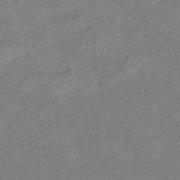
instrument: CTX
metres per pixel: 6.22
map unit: eHb
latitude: -44.9353
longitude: 89.2376
